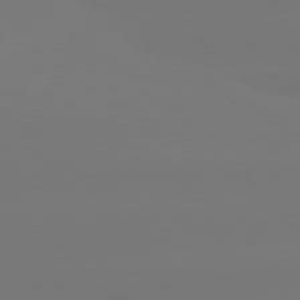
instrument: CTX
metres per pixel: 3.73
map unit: lApd
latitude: 81.4048
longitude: -150.4412
